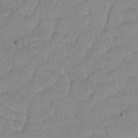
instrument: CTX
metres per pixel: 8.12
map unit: Hto
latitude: 2.3845
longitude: -33.0081
